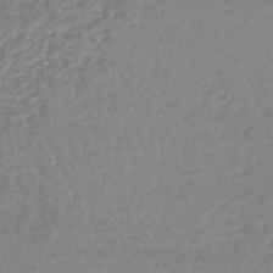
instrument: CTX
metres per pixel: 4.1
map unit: lHb
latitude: -40.4062
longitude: 68.4629
